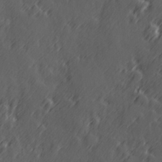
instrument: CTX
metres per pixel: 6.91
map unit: Hve
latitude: 26.5924
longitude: 145.8045
